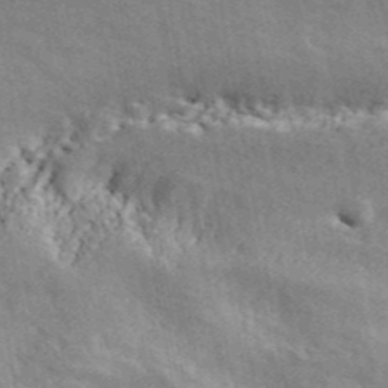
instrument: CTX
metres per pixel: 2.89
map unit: ANa
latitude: 43.0270
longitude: 46.4251
